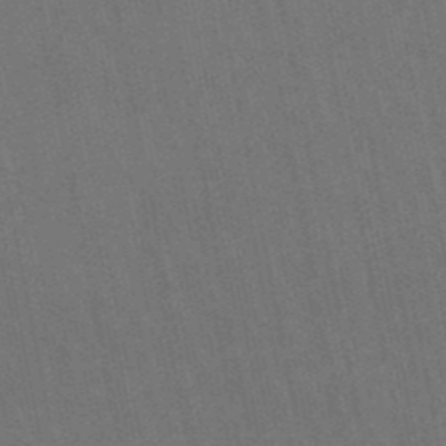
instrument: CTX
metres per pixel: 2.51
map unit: lHb
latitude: -48.4440
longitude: 71.0298
